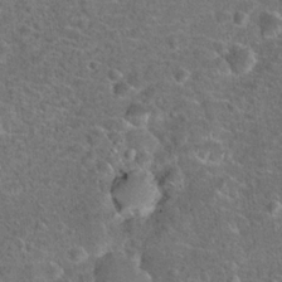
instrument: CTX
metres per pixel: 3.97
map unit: Hto
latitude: 18.2711
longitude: -42.4979
